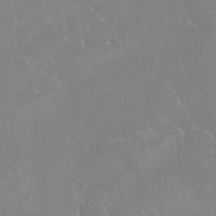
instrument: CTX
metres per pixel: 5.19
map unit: Htu
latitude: -16.2362
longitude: -46.6869
